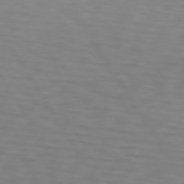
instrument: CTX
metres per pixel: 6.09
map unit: lApd
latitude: 72.9892
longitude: -75.2348
